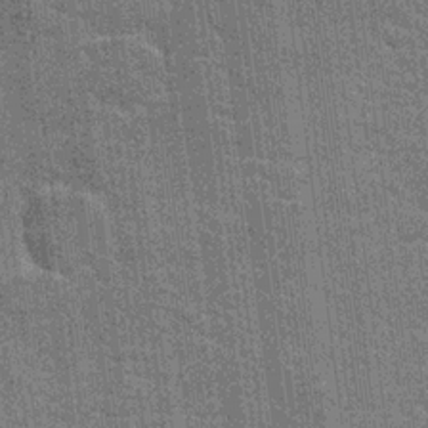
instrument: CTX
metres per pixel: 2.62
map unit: Hto
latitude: 20.3279
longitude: -48.3089
